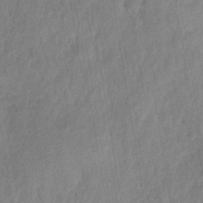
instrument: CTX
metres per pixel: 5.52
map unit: HNhu
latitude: -28.5196
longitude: 73.6911
